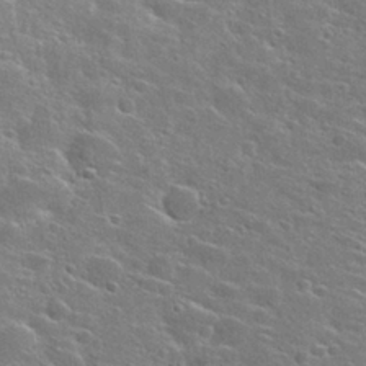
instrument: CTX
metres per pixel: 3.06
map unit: Hto
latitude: 27.0081
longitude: -45.2537
